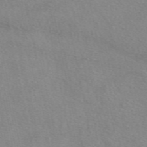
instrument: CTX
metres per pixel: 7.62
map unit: eAb
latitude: 49.0836
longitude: 106.9164
